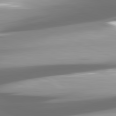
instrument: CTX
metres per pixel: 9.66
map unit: lApd
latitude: 81.6694
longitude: -147.3671
